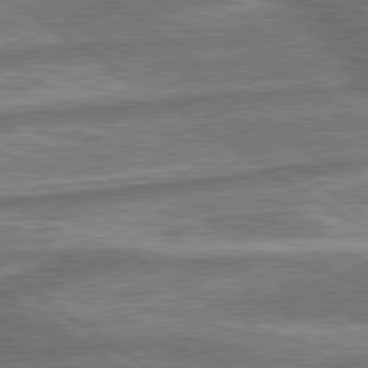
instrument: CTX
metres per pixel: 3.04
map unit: lApd
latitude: 79.9150
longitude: -170.9703
